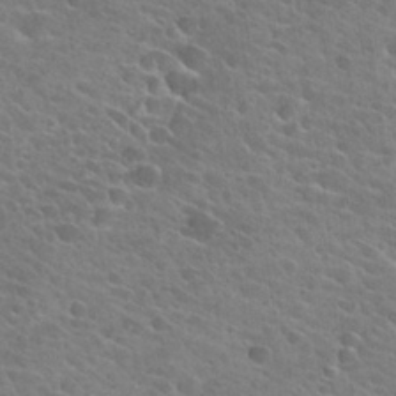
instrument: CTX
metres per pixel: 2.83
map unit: Hto
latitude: 26.1956
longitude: -41.5182
